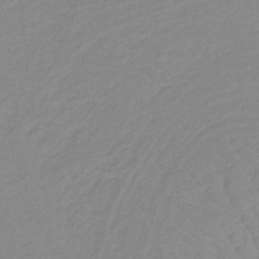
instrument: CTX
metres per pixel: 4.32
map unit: lHb
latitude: -31.9178
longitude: 64.4062
